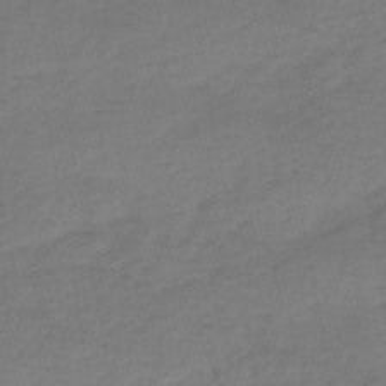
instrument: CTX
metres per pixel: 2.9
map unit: HNb
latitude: -47.5966
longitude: -38.7057
